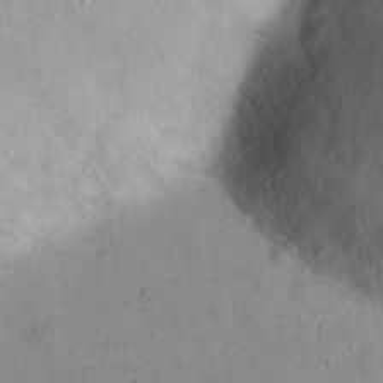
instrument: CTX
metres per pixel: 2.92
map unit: eHh
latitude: 21.8017
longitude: -65.8394
